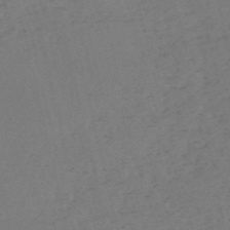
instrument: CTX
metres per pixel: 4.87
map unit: HNb
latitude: -54.7463
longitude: -41.8394
